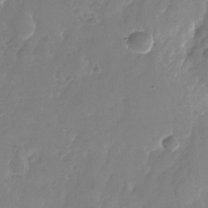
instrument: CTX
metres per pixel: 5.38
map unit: Nhu
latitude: -26.8785
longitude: -71.3670
